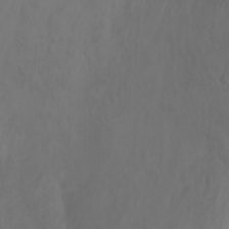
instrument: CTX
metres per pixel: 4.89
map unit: Aa
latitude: -3.4076
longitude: -72.1767
